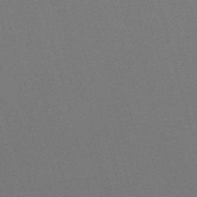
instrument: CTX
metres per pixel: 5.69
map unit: eHb
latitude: -50.9164
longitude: 75.7289
